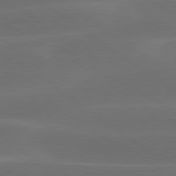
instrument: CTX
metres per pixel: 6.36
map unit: lApd
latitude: 79.3860
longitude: -47.9717
